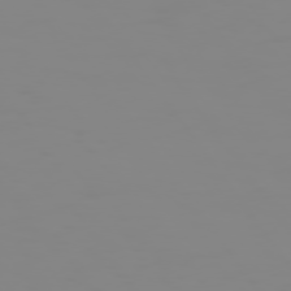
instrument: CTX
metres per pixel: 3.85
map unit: Hpe
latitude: 74.3089
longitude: -126.6491
